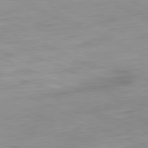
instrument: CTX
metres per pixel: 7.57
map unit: Ap
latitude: -81.6722
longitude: -69.2537
